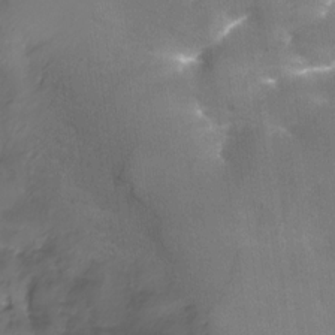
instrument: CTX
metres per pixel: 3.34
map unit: Nhu
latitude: -28.2740
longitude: -59.3671
